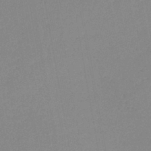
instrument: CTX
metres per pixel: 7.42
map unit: lHb
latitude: -42.0472
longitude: 74.0661
